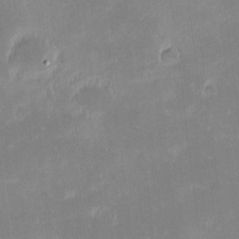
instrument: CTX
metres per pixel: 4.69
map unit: eHh
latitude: -1.9179
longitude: -84.6113
